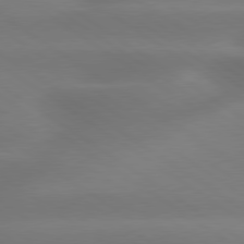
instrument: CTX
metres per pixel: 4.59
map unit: lApd
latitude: 79.5560
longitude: -134.6112
